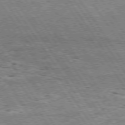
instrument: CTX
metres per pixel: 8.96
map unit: Hpe
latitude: 74.4223
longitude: -150.7624
